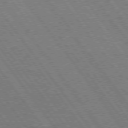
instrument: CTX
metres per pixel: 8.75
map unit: Hpe
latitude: 74.9514
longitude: -139.3859
